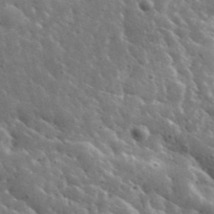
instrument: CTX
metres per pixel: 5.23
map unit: lHvf
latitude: 36.2334
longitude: -88.6491
